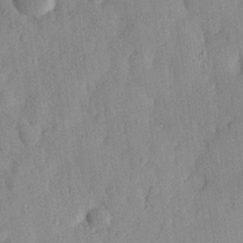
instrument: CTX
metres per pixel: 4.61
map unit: eHh
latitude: 27.6127
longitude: -76.2144
